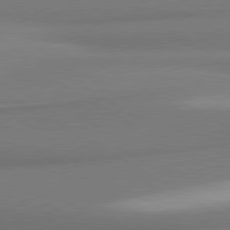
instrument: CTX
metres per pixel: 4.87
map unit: lApd
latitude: 80.2145
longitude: 177.2376
